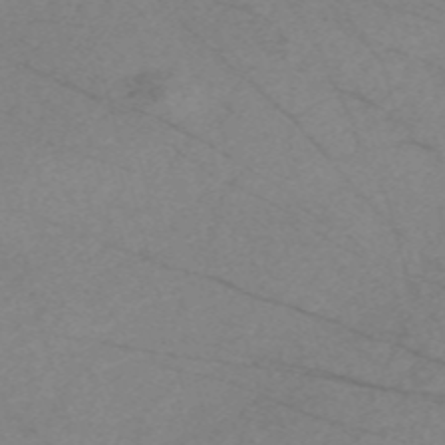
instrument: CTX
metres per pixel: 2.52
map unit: Nve
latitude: -58.4251
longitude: 61.5021
